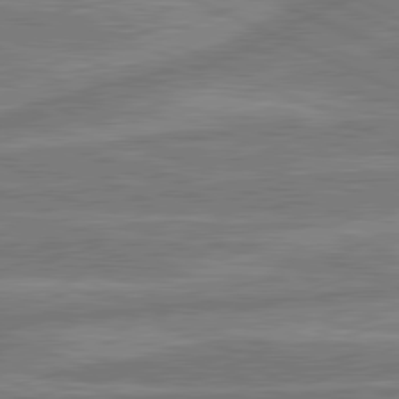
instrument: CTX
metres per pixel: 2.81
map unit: lApd
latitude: 81.0080
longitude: -175.7639
